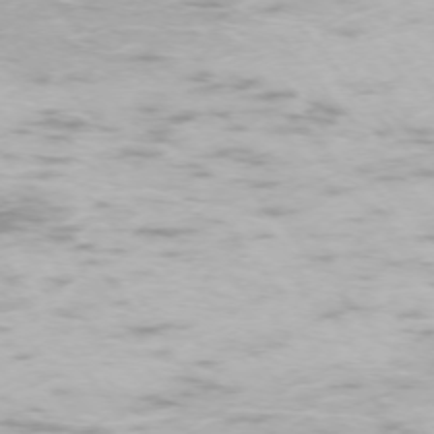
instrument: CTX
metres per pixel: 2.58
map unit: Ap
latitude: -74.3873
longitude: -74.0444
